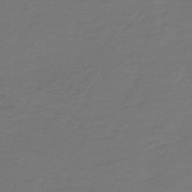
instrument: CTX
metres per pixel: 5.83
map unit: HNb
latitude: -47.6344
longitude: 52.7463
